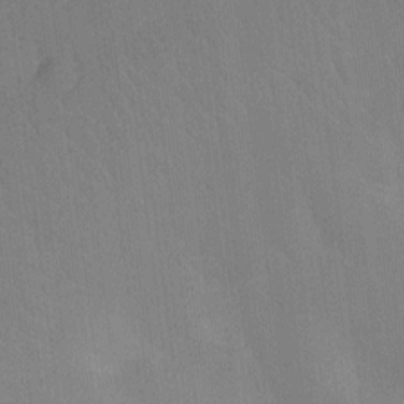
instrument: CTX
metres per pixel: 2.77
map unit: Nhu
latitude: -13.4643
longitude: -24.2333
